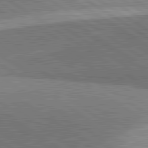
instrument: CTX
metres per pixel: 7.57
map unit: lApd
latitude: 81.5749
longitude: 140.4251
